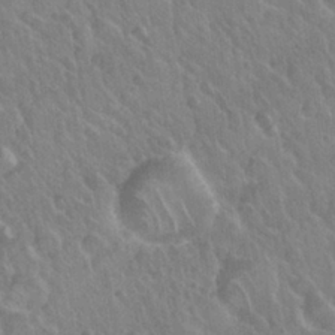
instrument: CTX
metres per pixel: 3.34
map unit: Nhu
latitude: 26.4412
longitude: -55.7638
